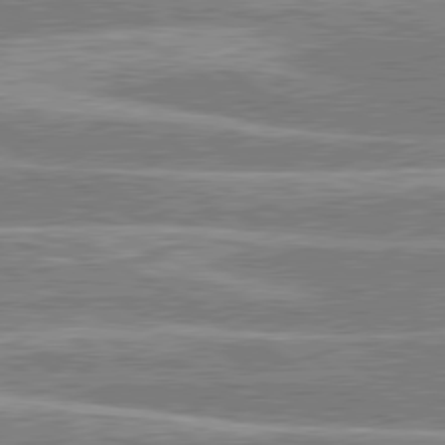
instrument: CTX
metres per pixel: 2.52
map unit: lApd
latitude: 80.4601
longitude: -130.6491
